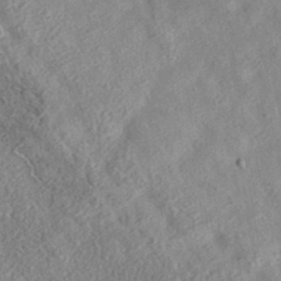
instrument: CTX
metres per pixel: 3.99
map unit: eAb
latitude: 35.6127
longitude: 108.1795
